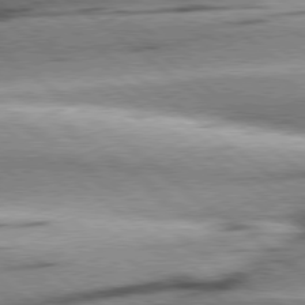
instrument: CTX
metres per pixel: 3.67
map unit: Hpe
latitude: 78.7624
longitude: -154.2145
